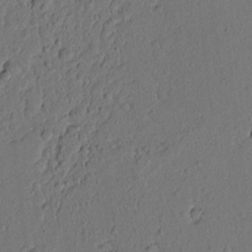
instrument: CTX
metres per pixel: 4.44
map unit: lAvf
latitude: 8.5546
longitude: 165.9745
